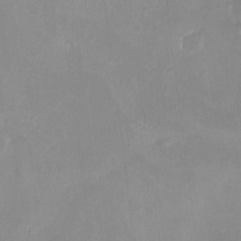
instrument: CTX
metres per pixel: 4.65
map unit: eHh
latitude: -4.7652
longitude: -77.9528
